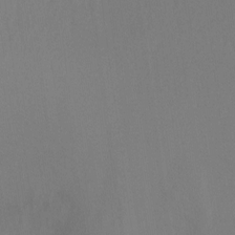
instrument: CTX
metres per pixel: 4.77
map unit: Hto
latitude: -10.4062
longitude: -37.9339
